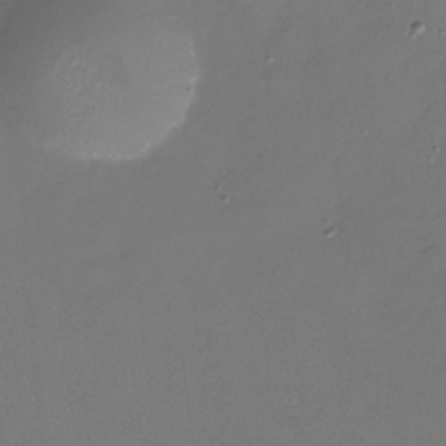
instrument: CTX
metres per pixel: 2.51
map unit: Nhu
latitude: -27.9178
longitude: -58.6868
